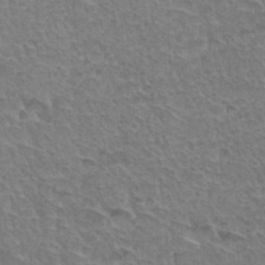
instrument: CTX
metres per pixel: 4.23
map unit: Hto
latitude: 35.4237
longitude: -46.5168
